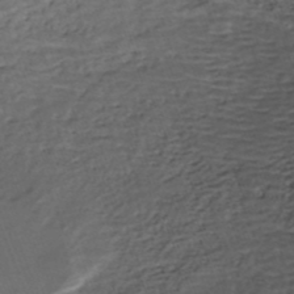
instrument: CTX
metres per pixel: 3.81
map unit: ANa
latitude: -40.9164
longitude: 102.7463
